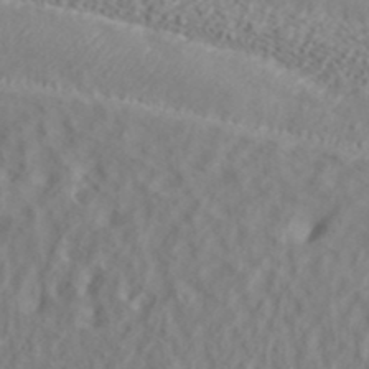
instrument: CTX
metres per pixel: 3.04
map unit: ANa
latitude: 37.6127
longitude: 23.6911
